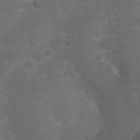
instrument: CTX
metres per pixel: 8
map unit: Nhu
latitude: 27.3293
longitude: -60.9324
